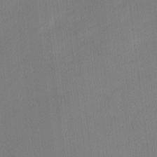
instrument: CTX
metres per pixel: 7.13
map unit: Ave
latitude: 3.3481
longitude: -113.7638
